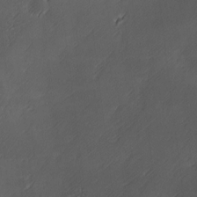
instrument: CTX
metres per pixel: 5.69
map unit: Ave
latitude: 2.1200
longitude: -112.4601
